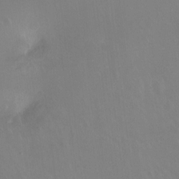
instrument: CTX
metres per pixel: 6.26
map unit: Hto
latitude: -13.4266
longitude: -41.3859
